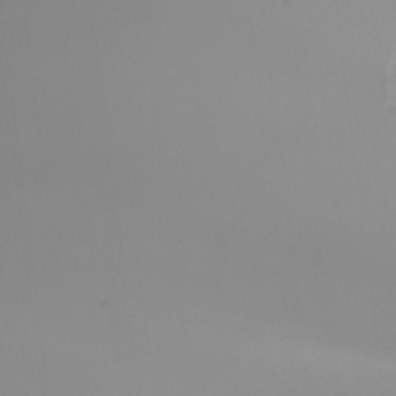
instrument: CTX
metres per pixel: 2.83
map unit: Nhu
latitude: -5.6910
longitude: -96.0822
